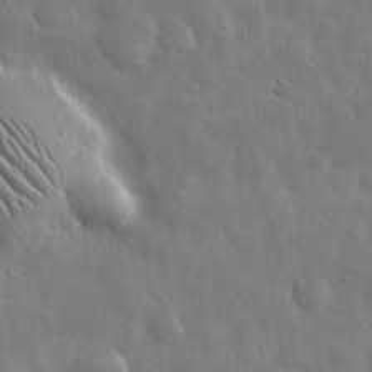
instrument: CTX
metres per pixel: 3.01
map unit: eHh
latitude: 31.8017
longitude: -71.1781
